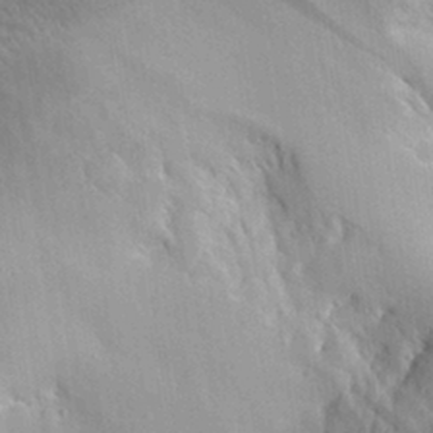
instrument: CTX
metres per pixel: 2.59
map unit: Aa
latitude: 29.0458
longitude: -131.2537
